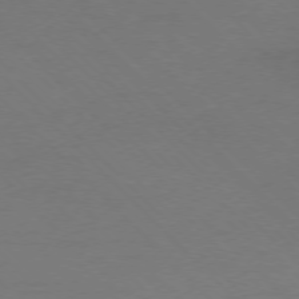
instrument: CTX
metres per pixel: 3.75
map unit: Ap
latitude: -77.5021
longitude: -71.5371
